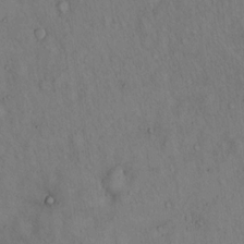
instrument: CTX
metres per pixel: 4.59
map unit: Hto
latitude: 14.3846
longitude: -60.1955
